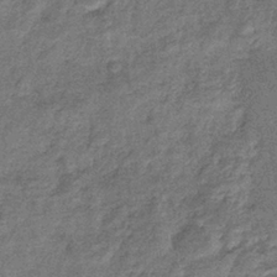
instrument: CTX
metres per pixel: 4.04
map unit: eHb
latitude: -37.7666
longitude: 79.2754
